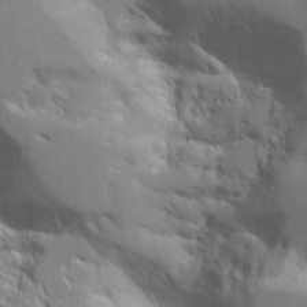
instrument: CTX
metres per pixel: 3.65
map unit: Aa
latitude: 20.7624
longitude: -124.1011
